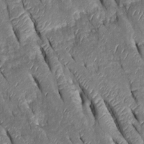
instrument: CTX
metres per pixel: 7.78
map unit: Htu
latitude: -0.2362
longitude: 148.5952
